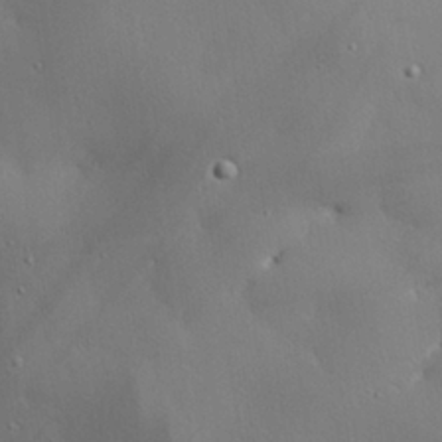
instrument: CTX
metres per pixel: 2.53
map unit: eHh
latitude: 29.7072
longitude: -82.7057
